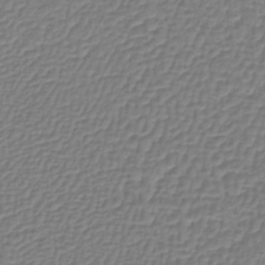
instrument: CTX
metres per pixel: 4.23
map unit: lHb
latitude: -41.4454
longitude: 61.3699
